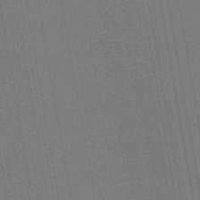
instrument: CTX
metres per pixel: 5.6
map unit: eAb
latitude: 46.3657
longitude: 122.3495
